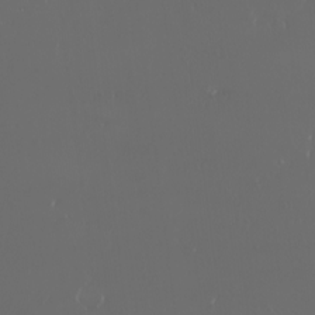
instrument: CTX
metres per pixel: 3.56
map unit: eHh
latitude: -3.0864
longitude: 20.2928
